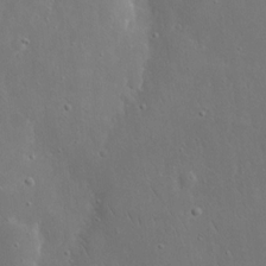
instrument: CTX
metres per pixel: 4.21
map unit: eHh
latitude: 17.0081
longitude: -71.4237
